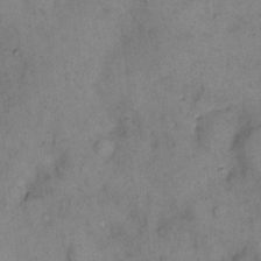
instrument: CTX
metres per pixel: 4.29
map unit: eHh
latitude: 10.4979
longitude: -62.4601
